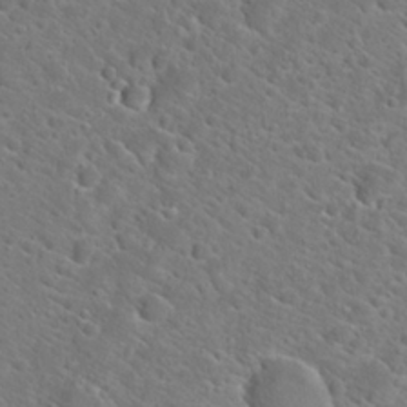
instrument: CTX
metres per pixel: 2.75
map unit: Hto
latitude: 22.9136
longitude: -45.2915
